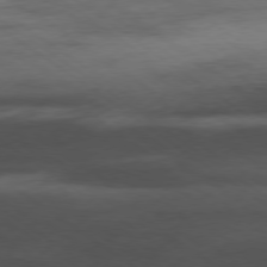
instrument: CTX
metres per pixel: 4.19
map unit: Hpe
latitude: -78.7841
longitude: -17.2726
